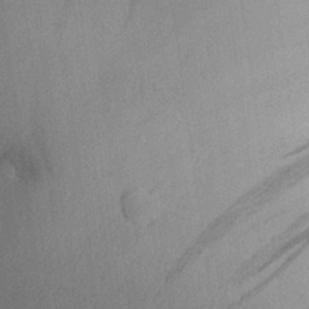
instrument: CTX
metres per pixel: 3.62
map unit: Aa
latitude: 28.7246
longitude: -137.0648
